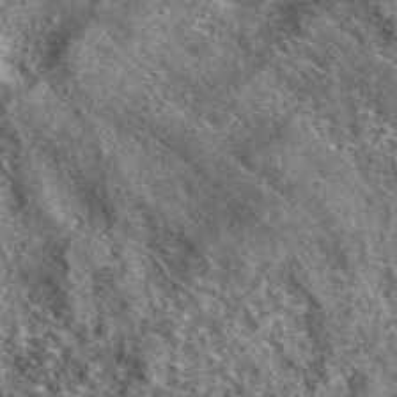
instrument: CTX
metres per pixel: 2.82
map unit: eAb
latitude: 37.0836
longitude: 110.3306
